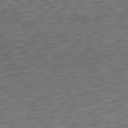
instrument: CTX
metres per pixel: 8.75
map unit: Ap
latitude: -80.7086
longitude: -69.4238
